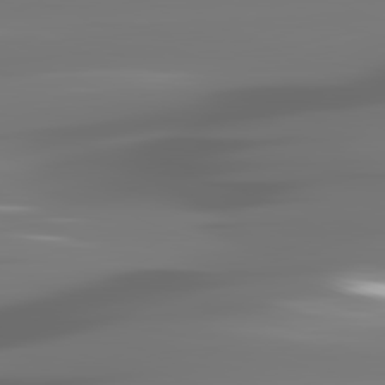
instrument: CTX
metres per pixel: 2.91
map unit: lApd
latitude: 81.8961
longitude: -144.9891
